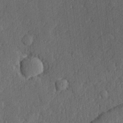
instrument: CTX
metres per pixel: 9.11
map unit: lHvf
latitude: 22.9892
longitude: 142.7652
